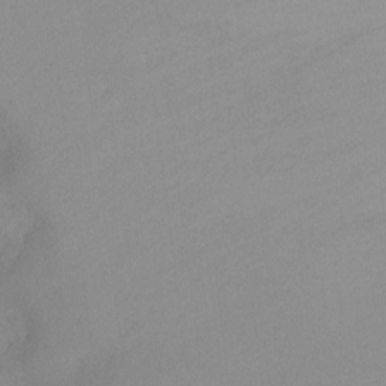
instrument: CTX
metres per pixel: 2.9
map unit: Ht
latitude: -9.7100
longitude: -31.7261
